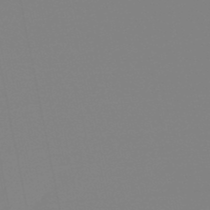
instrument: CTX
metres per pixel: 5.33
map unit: lHb
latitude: -49.0487
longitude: 79.9178
